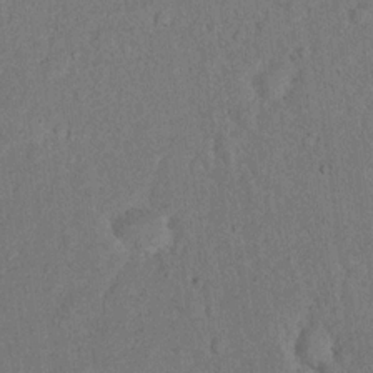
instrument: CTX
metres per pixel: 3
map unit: eHh
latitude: 18.2522
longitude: -62.3090
